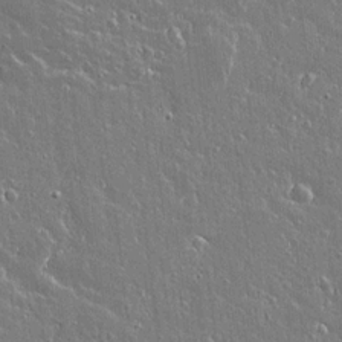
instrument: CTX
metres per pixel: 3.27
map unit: lAvf
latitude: 14.8947
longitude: -128.3845
